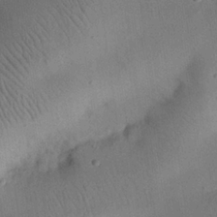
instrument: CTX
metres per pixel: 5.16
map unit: eHh
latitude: 25.3859
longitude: -69.4616
